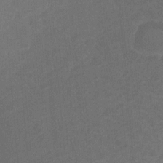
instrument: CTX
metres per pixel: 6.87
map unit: Hto
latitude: 4.9514
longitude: -30.9703
